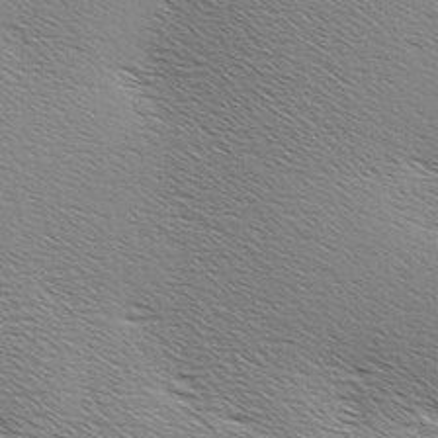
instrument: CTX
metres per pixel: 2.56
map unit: Hve
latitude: 3.2537
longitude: -122.0444
